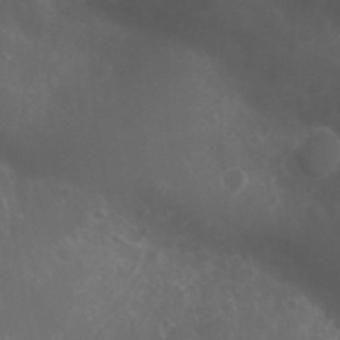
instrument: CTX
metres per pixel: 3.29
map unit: Nhu
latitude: -1.1243
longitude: -78.3090
